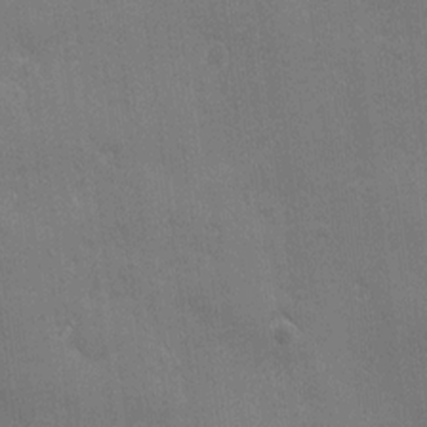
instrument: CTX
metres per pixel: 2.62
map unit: Ave
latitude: -7.7855
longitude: -121.0837
